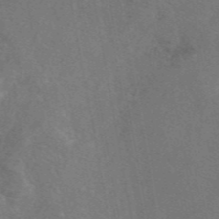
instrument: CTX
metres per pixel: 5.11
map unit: eAb
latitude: 47.6505
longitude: 108.7652
